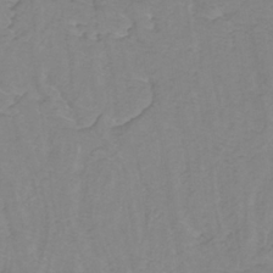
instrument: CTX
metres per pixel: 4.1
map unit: lHb
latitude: -31.4076
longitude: 65.2376
